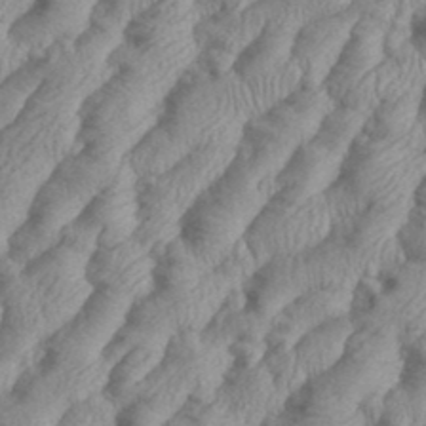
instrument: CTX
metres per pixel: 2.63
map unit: eHh
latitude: 36.3090
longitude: -137.4427
